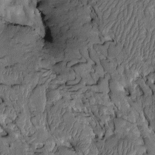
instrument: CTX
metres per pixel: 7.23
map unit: Htu
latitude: -2.3306
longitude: 150.6896
